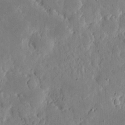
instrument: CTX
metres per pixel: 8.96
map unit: eHh
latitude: 5.5182
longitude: -70.5735
